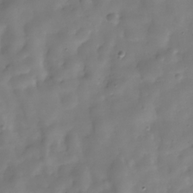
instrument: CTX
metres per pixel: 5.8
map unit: Hve
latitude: -30.6896
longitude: 94.4629
